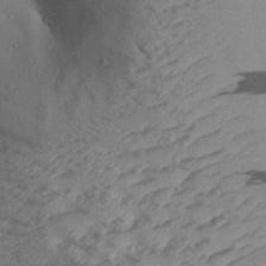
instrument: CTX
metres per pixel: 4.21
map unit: Aa
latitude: 30.2712
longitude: -132.9892
